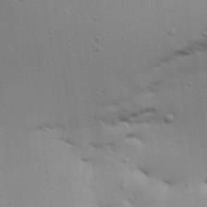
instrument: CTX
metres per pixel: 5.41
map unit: Aa
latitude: 22.1578
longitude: -142.2712
